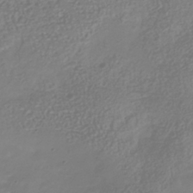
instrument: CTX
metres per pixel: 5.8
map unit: Nhu
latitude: -41.4643
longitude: -84.3089
